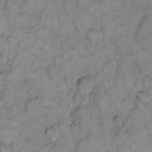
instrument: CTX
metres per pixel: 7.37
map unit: eHh
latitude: 12.6491
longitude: -65.1025
